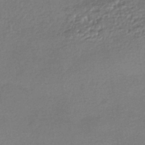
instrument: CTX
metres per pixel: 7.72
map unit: HNhu
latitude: -43.7666
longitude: 95.1620
